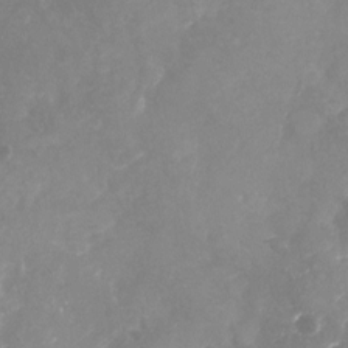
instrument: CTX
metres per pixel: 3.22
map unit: Nhu
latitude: -23.1809
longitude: -57.3859
